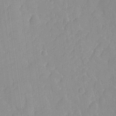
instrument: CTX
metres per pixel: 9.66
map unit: lHvf
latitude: 23.9150
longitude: 141.9178
